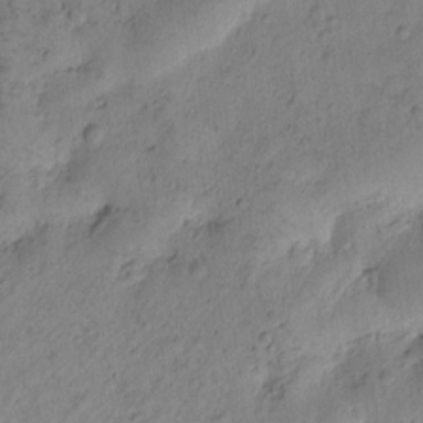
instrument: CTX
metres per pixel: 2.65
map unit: Htu
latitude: -0.1039
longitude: 174.8407
